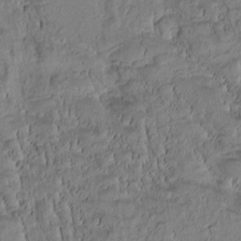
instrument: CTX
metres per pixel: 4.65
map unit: Htu
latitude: -2.6518
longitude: 172.3306
